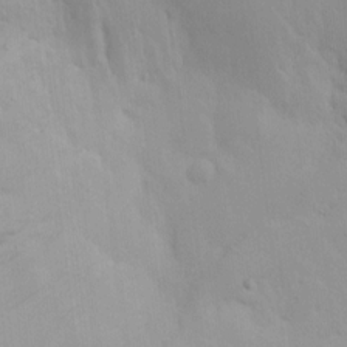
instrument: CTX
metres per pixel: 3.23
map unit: lAvf
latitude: 8.6491
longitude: 169.4265
